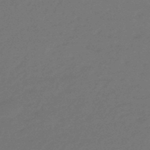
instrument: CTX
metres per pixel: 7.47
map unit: eHb
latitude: -47.5399
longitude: 86.6708
